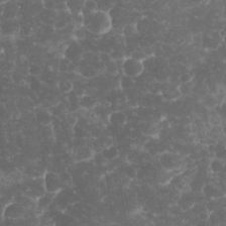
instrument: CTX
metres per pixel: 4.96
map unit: eHh
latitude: 32.1767
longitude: -64.1011
